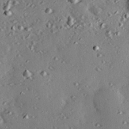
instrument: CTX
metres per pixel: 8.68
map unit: eHh
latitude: 22.4034
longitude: -89.8962
